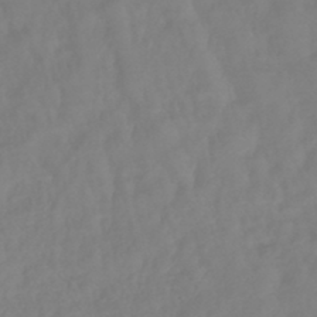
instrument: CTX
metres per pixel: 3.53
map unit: lHb
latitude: -42.4817
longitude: 77.5966
